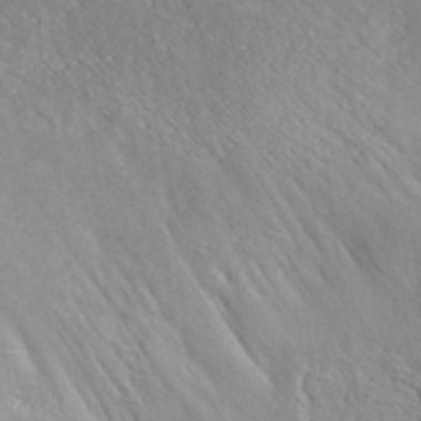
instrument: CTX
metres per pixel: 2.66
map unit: ANa
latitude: 37.4616
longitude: 19.9745
